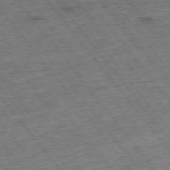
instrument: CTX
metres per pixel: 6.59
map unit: Hpe
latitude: -75.9178
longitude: -22.2145
